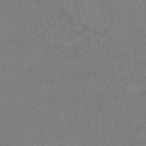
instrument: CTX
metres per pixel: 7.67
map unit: eAb
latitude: 45.3481
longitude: 122.0661
